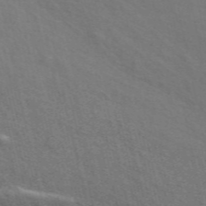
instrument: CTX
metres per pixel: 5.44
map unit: ANa
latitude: 49.6316
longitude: -73.4427
